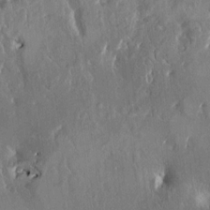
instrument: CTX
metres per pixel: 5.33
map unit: HNhu
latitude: 2.2900
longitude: 8.3495
